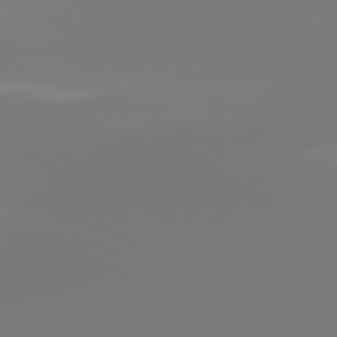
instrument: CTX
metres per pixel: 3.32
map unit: lApd
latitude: 81.4993
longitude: -149.4993
